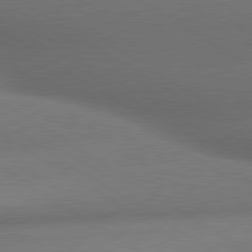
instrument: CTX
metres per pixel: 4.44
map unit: lApd
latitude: 79.8395
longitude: -154.8002
